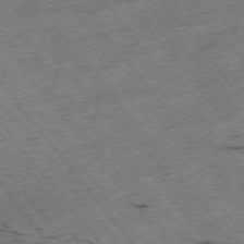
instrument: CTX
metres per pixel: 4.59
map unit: Hpe
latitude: -75.5211
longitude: -21.8395
